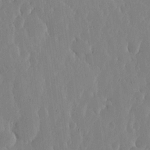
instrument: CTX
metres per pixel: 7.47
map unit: lHvf
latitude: 17.3482
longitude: -115.0269
